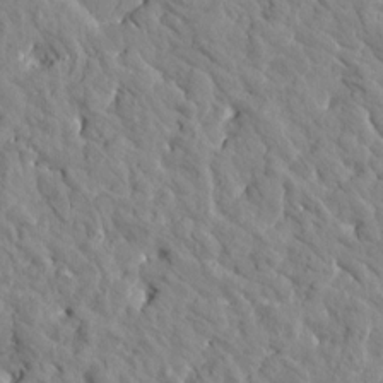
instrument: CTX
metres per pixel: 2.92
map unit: Htu
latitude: 1.8205
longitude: 178.9919
